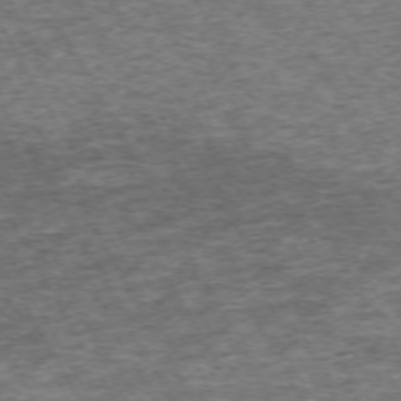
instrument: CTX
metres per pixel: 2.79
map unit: Hpe
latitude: -71.1620
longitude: 13.2754
